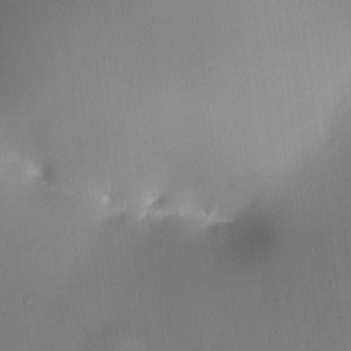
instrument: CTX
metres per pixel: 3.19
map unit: HNhu
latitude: 10.5735
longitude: 9.6344
